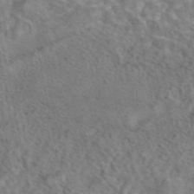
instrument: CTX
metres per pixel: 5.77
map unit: eAb
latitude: 43.2159
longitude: 108.1228
